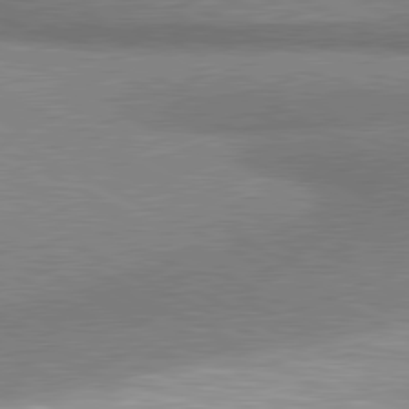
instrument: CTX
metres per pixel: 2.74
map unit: lApd
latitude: 80.6301
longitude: 164.8975
